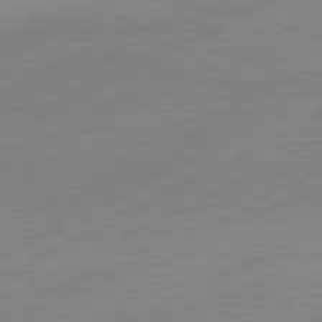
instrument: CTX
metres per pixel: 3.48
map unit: Hpe
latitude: -81.7667
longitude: 14.0094
